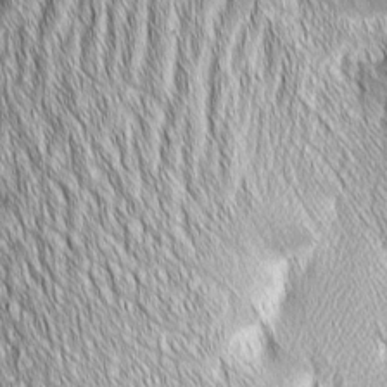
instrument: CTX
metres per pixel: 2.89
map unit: Aa
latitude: 6.8569
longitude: -131.0648
